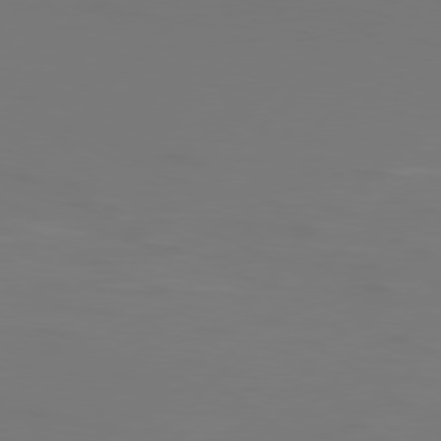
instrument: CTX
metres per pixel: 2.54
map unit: Hpe
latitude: 76.7624
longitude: -137.4994
